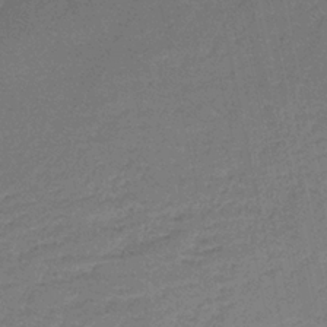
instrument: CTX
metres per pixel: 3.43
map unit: HNb
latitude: -34.6707
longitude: 59.2186
